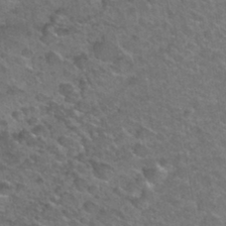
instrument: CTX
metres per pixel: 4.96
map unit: Nhu
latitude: 31.3860
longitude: -53.4616
